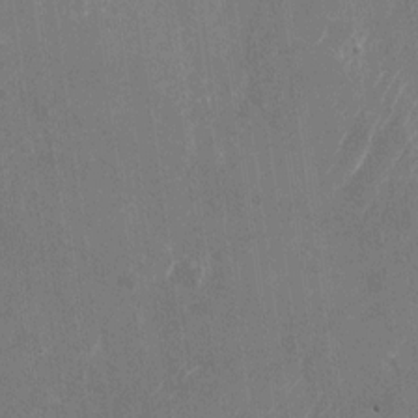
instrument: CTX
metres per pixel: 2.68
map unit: Nhu
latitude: -25.5588
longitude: -71.9906
